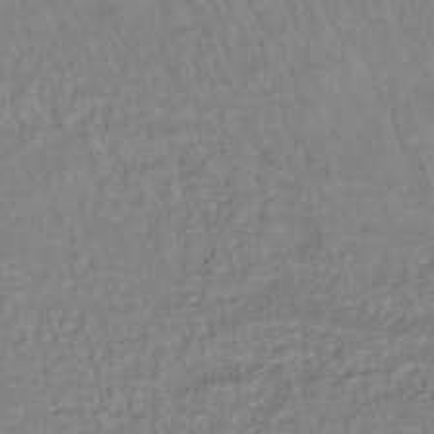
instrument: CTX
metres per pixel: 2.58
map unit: lHb
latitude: -38.3495
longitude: 69.8044
